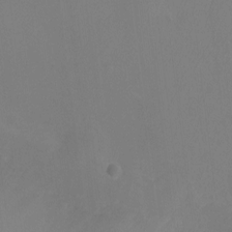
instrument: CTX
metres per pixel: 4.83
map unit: Ht
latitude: -6.3873
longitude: -20.0822
